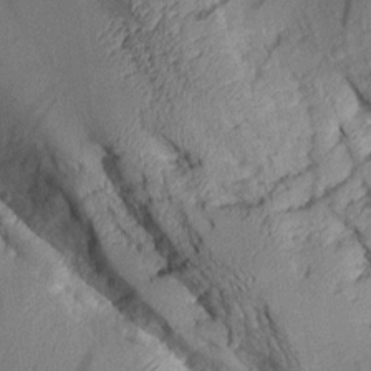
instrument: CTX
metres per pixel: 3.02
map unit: Aa
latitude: 9.3482
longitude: -128.3089
